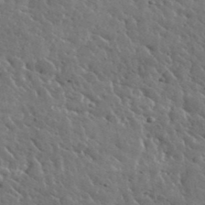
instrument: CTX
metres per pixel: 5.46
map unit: lHvf
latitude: 36.3467
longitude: -88.4223
